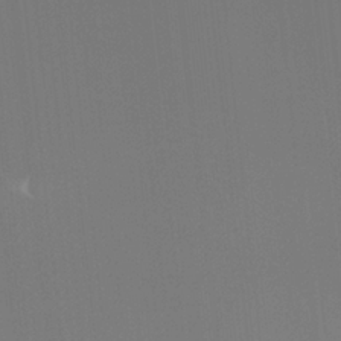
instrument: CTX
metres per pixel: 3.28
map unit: Htu
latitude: -13.2754
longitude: -71.5749
